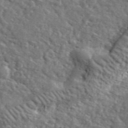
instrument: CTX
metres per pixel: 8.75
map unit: lHvf
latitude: 36.3656
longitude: -86.4223
